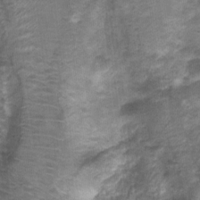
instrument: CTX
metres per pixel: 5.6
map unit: Nhu
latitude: 3.3481
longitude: -17.6693
